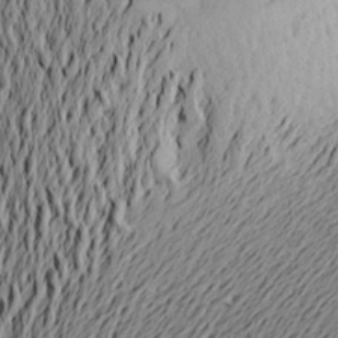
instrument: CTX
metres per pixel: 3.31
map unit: Aa
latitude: 21.7828
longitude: -149.4804
